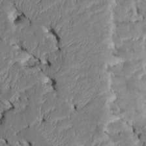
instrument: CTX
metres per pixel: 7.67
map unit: Htu
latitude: -7.5399
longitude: 145.5399
